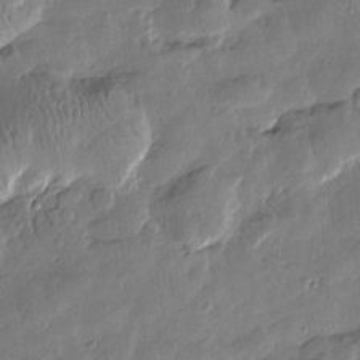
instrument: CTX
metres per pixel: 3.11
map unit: Htu
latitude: 0.5734
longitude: -177.7071
